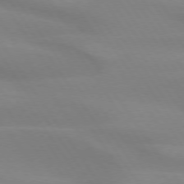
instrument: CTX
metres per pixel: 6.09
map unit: lApd
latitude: 74.0444
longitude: -49.2915
